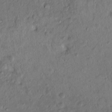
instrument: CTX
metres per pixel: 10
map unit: Hto
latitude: 15.7261
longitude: -30.5357
